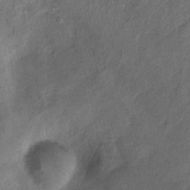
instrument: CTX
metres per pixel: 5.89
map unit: Nhu
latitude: 3.4237
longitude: -16.3656
